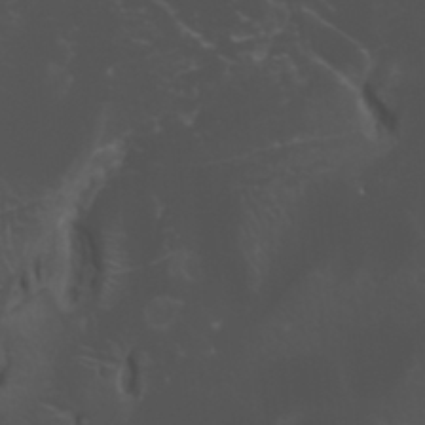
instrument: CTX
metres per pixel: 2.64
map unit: HNhu
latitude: 6.2711
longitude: 14.1795
